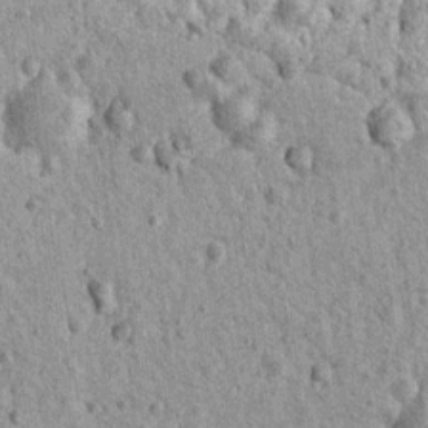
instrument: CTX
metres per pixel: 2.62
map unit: Nhu
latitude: 6.9136
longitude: -20.0444
